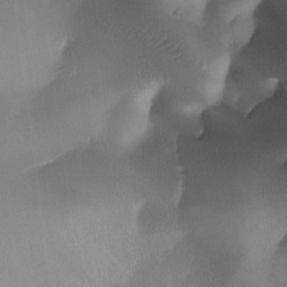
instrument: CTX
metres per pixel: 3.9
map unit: Ave
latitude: -10.6896
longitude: -122.5357
